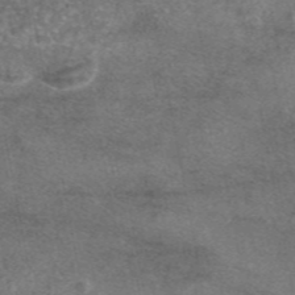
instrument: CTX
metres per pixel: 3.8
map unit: eAb
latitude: 46.9892
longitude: 108.3306
